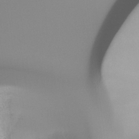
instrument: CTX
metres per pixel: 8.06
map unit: Ht
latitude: -17.1998
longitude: -46.0633
